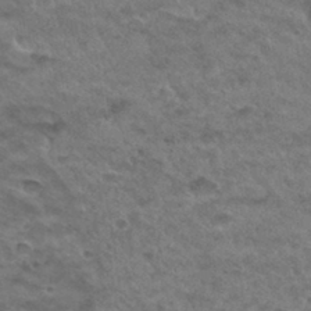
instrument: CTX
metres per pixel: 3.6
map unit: Hto
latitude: 32.4790
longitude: -48.1956
